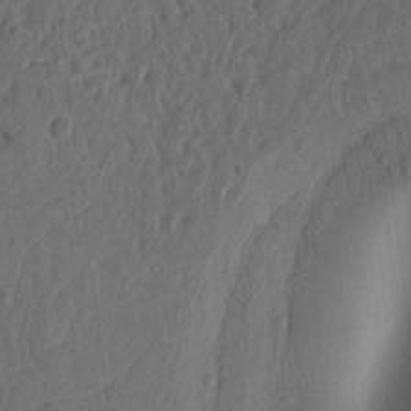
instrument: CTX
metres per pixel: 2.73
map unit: Ht
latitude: 10.8758
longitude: -74.4601
